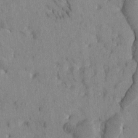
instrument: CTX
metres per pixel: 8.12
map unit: Htu
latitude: -2.5384
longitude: 172.6329
